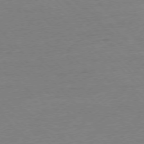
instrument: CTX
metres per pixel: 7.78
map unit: Ap
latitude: -76.7085
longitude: -92.2144
